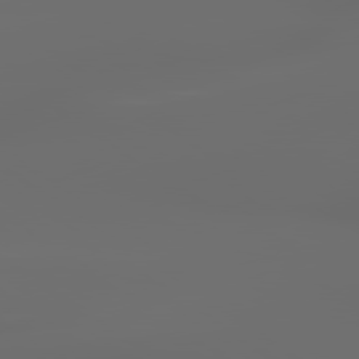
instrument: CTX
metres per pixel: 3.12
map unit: lApd
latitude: 79.7639
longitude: -139.2537
